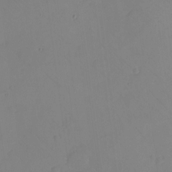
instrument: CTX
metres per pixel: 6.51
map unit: eHh
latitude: -9.0297
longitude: -67.3670
